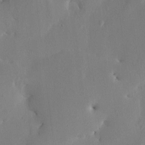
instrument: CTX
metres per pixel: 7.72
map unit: HNhu
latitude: 3.5371
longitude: -6.6113
